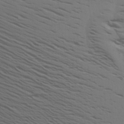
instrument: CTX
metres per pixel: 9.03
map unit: Aa
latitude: 18.7624
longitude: -145.0836
